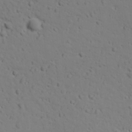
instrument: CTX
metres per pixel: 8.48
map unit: Ave
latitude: 18.6868
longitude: -132.7624
